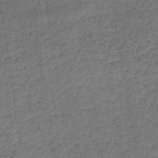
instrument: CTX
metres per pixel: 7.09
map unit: lHb
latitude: -35.4454
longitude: 68.4817
